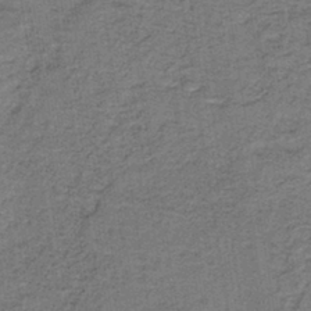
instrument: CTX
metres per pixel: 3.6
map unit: lHb
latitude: -40.4251
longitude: 55.2376
